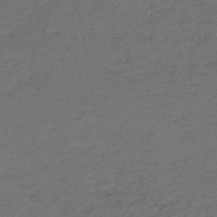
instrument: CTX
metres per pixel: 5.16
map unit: HNb
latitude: -43.9367
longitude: 49.9178
